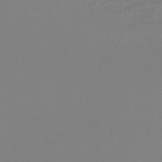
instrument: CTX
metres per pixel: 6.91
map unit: lHb
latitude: -44.0472
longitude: 66.0283
